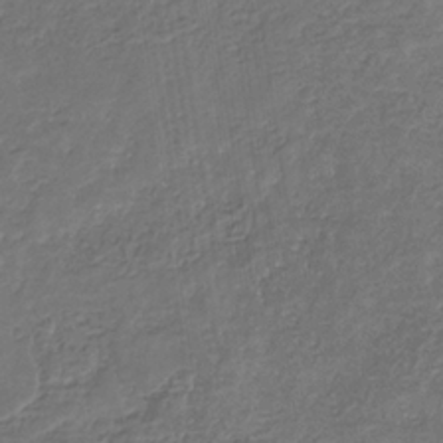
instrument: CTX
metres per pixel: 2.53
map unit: eHb
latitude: -32.0472
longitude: 73.0864
